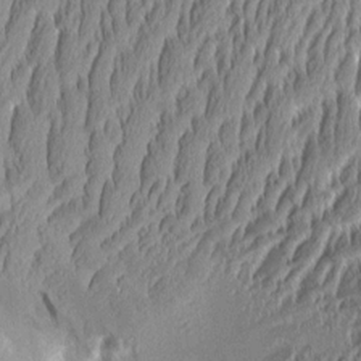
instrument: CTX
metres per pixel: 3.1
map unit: Aa
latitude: 8.6491
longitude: -130.5357
